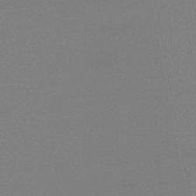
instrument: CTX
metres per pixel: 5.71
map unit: lHb
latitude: -46.8597
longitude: 69.4076
